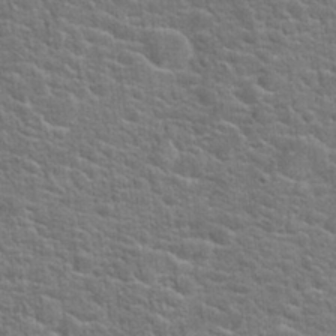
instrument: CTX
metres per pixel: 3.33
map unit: Hto
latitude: 20.9892
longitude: -44.3278
